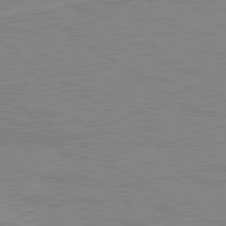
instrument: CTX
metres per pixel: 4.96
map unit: lApd
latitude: 80.2900
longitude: 123.6722
